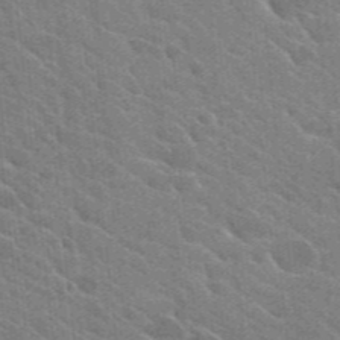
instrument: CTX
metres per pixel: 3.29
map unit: Hto
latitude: 25.7827
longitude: -36.7813
